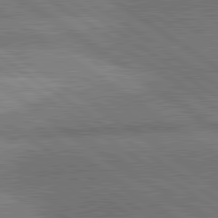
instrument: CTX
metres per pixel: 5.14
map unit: lApd
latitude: 81.3482
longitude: 140.6329
